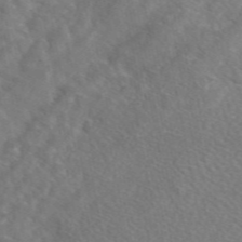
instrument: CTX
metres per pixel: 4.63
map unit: eAb
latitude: 48.2334
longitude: 117.9556
